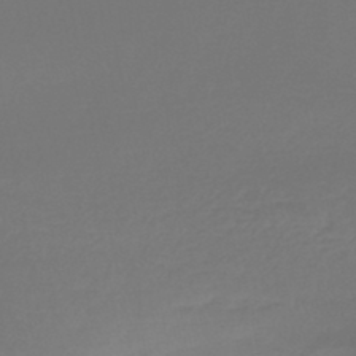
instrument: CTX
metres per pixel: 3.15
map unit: lHb
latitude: -43.5210
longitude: 63.5210
